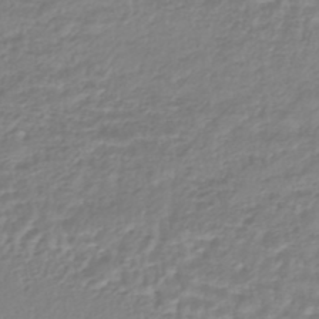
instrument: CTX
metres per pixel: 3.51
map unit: HNhu
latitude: -44.1228
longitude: 104.9919
